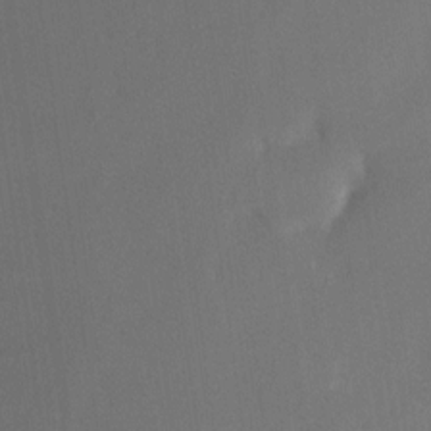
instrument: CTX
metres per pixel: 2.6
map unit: Nhe
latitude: -26.7463
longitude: -110.0633
